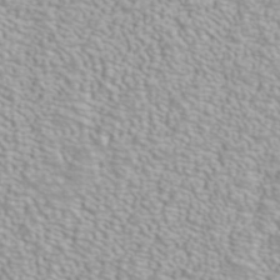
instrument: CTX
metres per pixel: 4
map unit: ANa
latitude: 39.8394
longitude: 23.7289
